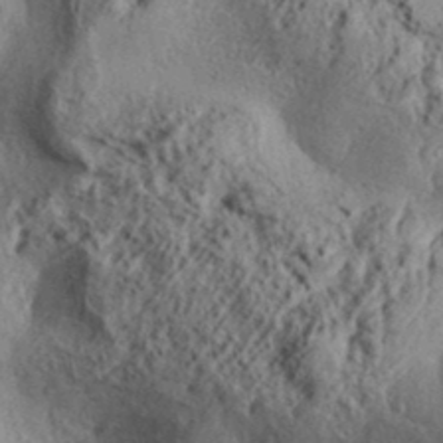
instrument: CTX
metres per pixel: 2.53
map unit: Aa
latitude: 31.9339
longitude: -134.7246
